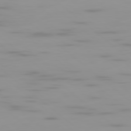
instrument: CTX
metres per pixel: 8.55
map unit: Ap
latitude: -79.8800
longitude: -69.1970
